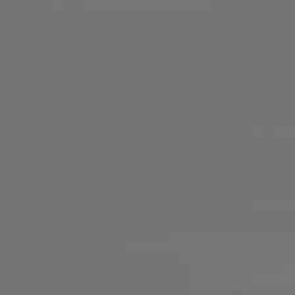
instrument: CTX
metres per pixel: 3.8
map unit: lApd
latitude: 81.9150
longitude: -152.1389
